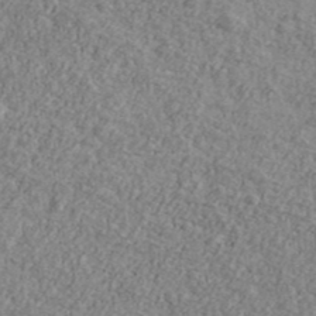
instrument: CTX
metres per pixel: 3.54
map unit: Ave
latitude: 41.3103
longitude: -111.4049
